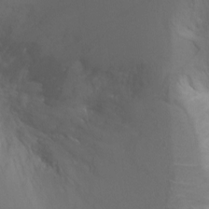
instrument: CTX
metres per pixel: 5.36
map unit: Ht
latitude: -0.3873
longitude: -16.0822
